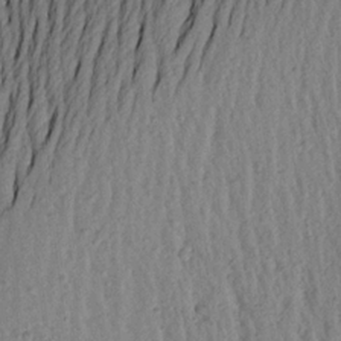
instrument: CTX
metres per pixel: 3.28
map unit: Aa
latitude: 18.4223
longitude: -147.0081
